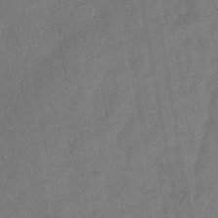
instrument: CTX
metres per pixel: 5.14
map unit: lHb
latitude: -38.0472
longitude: 74.3307
